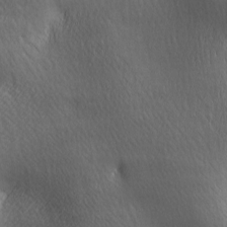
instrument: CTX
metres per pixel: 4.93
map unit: lAa
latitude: -6.0472
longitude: -121.8395
